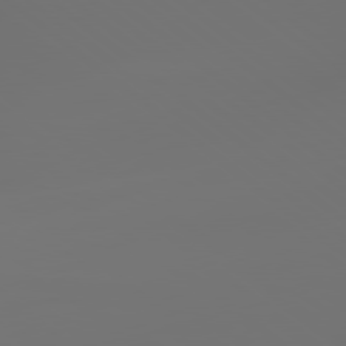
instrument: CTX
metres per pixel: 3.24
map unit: lApd
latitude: 79.1970
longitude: -174.2145
